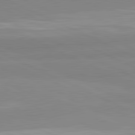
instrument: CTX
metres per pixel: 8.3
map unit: lApd
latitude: 81.9717
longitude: 179.7666
